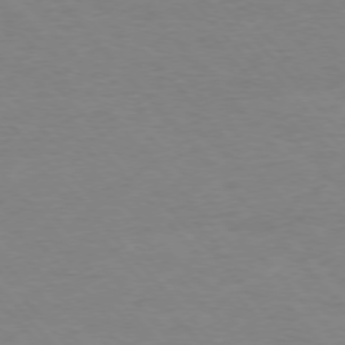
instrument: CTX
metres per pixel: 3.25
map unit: Ap
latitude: -76.5952
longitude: -88.0822
